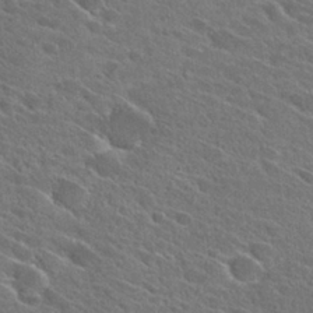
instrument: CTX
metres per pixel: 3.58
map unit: Hto
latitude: 27.4804
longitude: -42.6113
